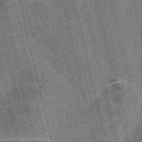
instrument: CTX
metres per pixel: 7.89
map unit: Nve
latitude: -56.6896
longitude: 54.7274
